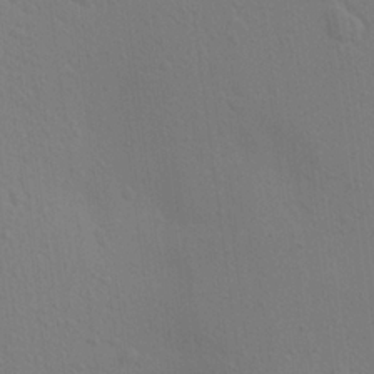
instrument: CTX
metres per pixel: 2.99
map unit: Aa
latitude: 23.2348
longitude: -145.2537
